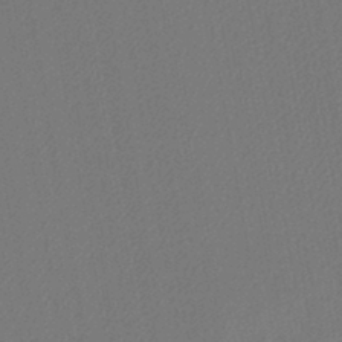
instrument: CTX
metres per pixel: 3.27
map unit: lHb
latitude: -43.6343
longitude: 68.1605
